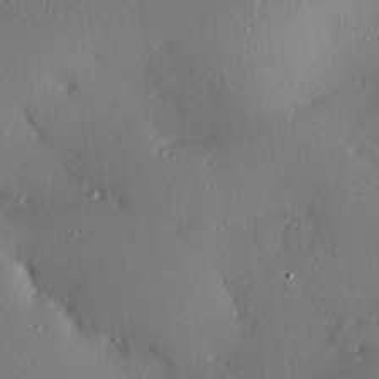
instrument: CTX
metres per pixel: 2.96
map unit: Hve
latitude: 26.7624
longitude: -91.0458
